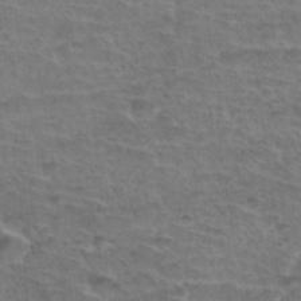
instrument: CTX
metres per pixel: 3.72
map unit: Hto
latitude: 34.2711
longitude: -44.4601
